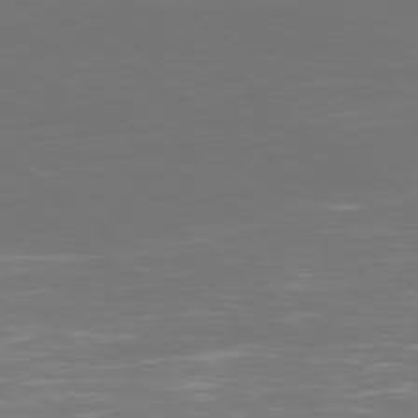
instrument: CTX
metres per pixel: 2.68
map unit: Ap
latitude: -79.7288
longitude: -60.1389
